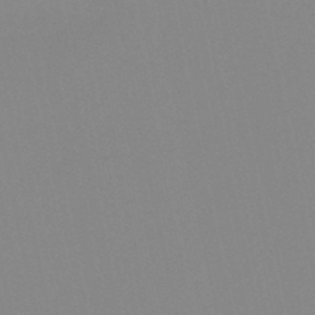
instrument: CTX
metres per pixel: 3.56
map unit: HNb
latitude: -45.0109
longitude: -43.4427
